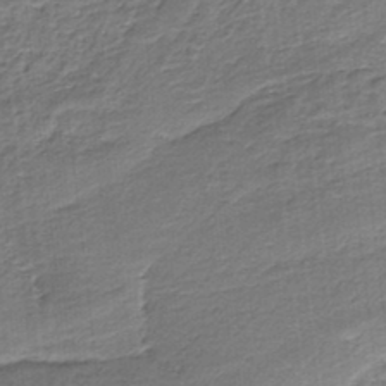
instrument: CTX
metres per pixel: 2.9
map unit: HNb
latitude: -35.8989
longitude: 55.5966
